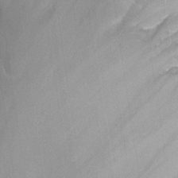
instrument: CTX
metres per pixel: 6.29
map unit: Nhu
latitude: 26.1389
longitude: -55.4426
